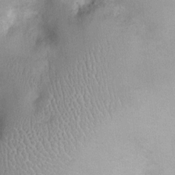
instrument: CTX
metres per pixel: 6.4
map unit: Nhu
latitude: 0.5356
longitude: -18.1766
